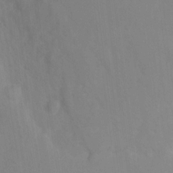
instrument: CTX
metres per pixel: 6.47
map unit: Ht
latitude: -0.7275
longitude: -34.9135
